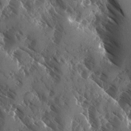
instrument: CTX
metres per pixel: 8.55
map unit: Ave
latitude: -10.6330
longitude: -118.7246
